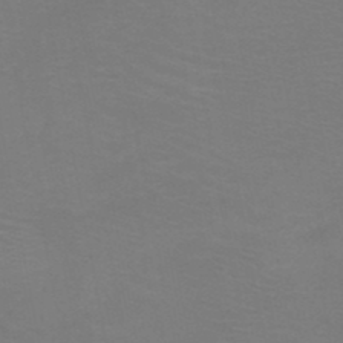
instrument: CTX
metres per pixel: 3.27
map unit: HNb
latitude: -48.8030
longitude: -46.1389
